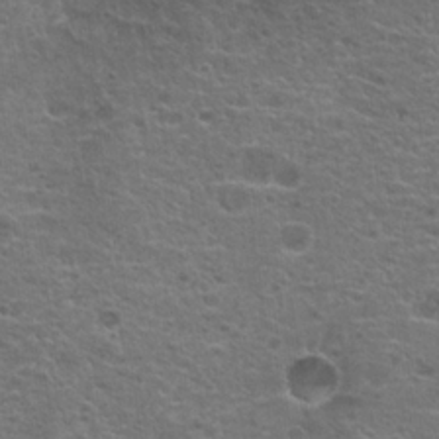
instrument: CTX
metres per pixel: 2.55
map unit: Hto
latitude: 18.8758
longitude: -41.6693
